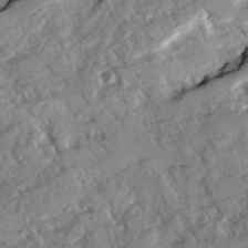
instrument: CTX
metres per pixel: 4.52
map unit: Ave
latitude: -1.4266
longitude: -111.4049
